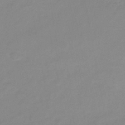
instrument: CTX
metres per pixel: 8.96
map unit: HNb
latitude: -46.1605
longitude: -35.5560
